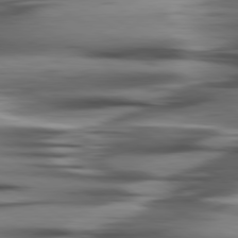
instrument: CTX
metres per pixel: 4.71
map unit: lApd
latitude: 80.2900
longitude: -121.6316
